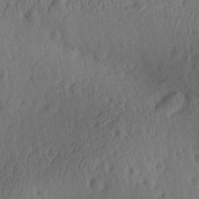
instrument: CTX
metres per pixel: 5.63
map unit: Aa
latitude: 28.9325
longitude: -139.8772
